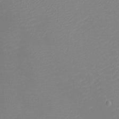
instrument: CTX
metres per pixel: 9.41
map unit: eHh
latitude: -2.8219
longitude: -75.1214
